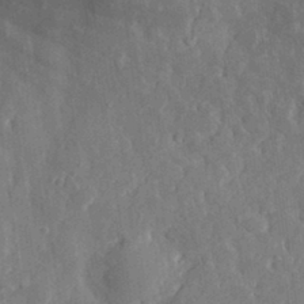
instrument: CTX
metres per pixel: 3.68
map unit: eHh
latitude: 29.4804
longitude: -76.9513
